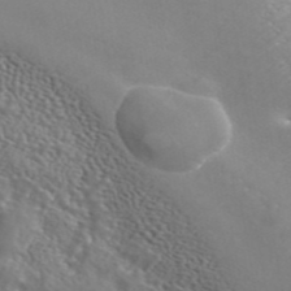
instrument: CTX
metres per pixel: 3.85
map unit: ANa
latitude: 43.1970
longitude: 23.5210
